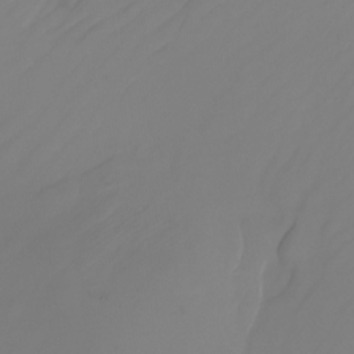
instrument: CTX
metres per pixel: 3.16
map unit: Nhu
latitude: -24.0850
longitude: -71.6694
